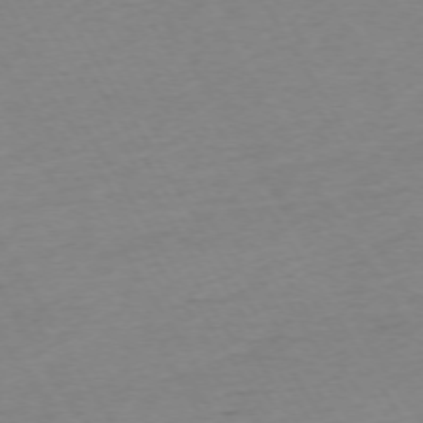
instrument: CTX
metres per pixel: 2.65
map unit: Ap
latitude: -73.3320
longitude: -68.9136
